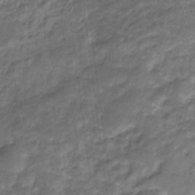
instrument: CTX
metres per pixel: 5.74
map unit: eHb
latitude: -32.5196
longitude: 67.3132
